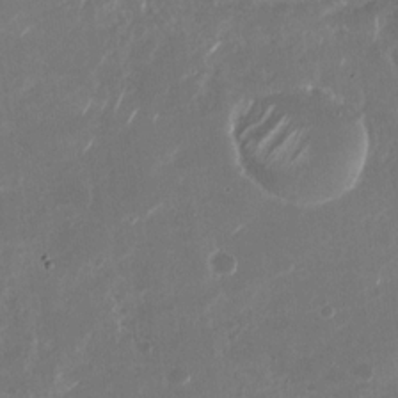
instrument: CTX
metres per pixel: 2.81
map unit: Nhu
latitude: -29.1053
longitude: -70.2333
